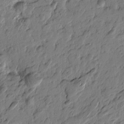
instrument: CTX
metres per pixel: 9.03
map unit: Htu
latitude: -2.1983
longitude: -178.7624
